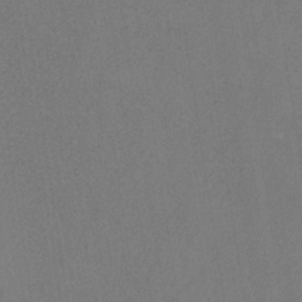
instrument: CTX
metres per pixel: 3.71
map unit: HNb
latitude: -33.7289
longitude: 54.4062
